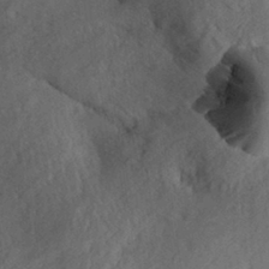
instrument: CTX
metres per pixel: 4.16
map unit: Aa
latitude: 29.9528
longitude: -136.0255
